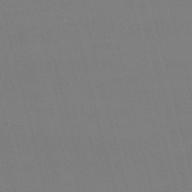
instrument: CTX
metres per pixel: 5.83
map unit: lHb
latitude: -48.0094
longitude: 61.3321
